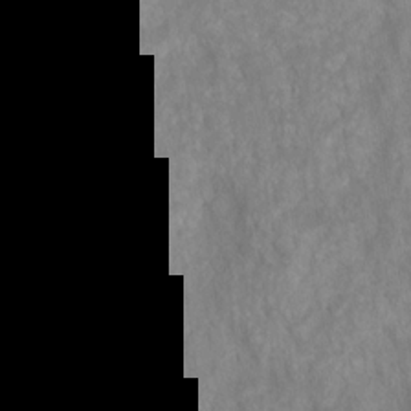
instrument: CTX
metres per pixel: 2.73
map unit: HNhu
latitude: -27.9556
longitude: 72.8597
